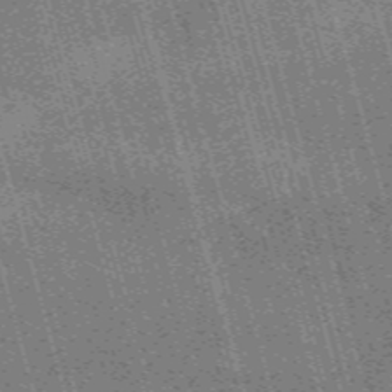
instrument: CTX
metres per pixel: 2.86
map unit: Nve
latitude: -59.4832
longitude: 62.2172
